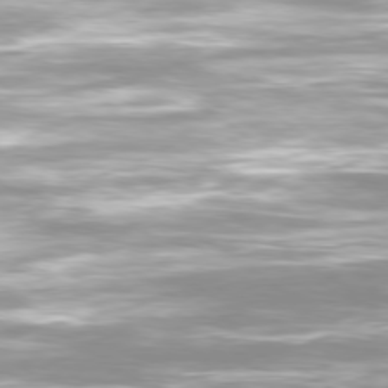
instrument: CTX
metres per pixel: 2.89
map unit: Ap
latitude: -79.5966
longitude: -66.6301
